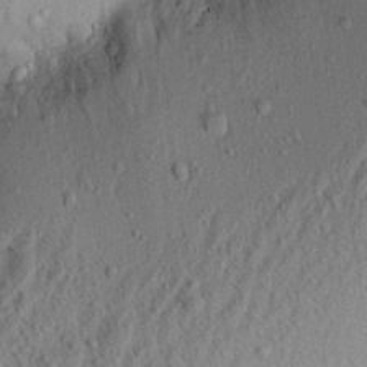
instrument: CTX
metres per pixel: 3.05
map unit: Aa
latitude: 21.8017
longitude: -143.5182
